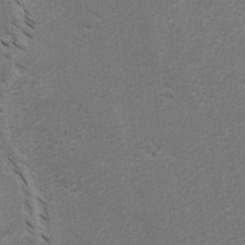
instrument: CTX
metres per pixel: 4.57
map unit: lAvf
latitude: -4.9352
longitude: -114.4412
